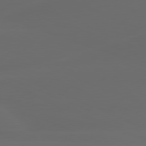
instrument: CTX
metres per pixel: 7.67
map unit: lApd
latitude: 80.4412
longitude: -118.2144
